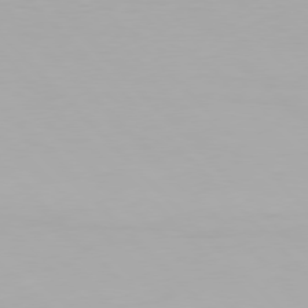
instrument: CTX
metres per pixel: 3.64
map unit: Hpe
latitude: 77.1214
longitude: -170.5924
